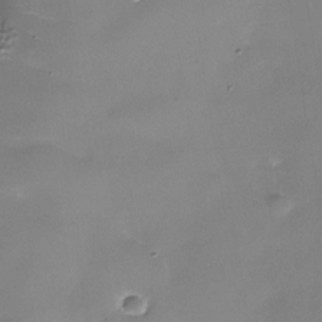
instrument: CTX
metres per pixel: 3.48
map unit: Nhe
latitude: -36.1794
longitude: -90.5546
